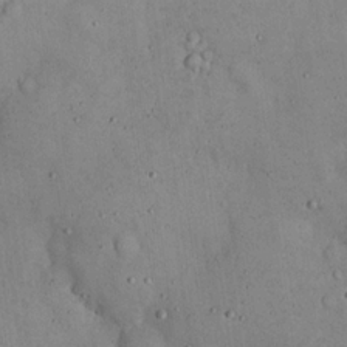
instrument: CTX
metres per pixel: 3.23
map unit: eHh
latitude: 18.9136
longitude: -60.9136
